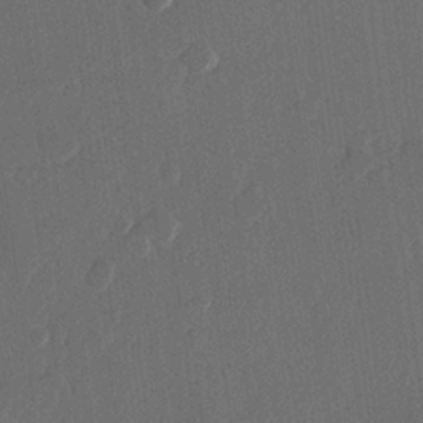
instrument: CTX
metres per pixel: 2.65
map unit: Hve
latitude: 22.4223
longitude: 147.5966
